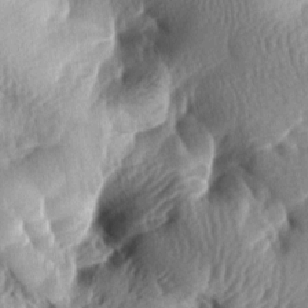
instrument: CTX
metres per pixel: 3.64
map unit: lAa
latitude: -7.1809
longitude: -127.1025
